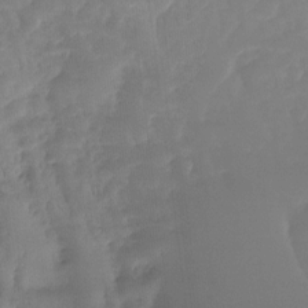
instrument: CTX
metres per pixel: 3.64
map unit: Ht
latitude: -15.2943
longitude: -51.9717
